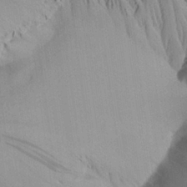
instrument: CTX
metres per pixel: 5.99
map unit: Aa
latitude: 25.8772
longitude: -143.7072
